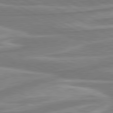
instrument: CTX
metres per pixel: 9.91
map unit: lApd
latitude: 80.6301
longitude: -174.0255
